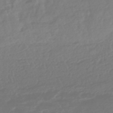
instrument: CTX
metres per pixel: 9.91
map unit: HNhu
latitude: -45.6533
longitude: 99.2376
